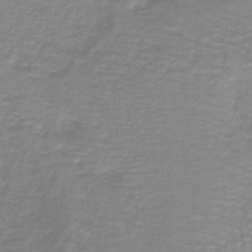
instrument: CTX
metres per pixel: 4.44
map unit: lHb
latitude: -40.6896
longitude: 56.8597
